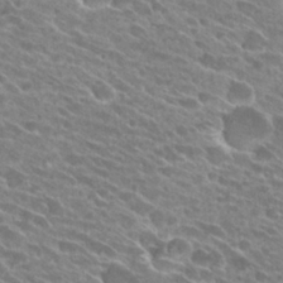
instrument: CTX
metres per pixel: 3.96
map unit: Hto
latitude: 25.8961
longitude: -41.8016
